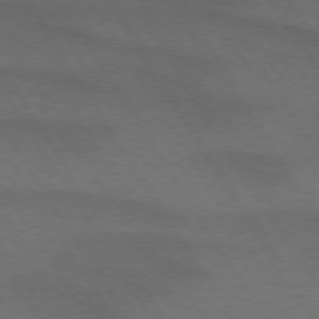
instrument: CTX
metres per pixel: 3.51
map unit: lApd
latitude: 73.0081
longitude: -57.5938
